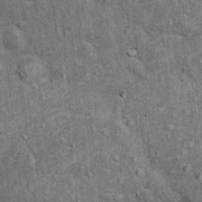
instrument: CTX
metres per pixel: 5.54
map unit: Ht
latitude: 9.4615
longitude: -38.1956
